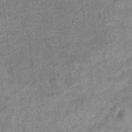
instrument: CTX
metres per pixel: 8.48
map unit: eHb
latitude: -36.3684
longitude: 80.0661
